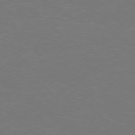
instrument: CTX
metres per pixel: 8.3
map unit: Ap
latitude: -78.9163
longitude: -62.4223
